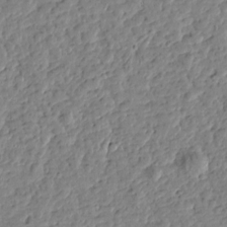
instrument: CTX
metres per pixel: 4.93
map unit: Htu
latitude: -0.6897
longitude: -178.4979
